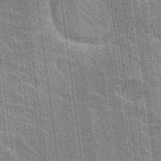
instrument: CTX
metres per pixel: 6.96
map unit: Hto
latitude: 26.8947
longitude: -41.1025
